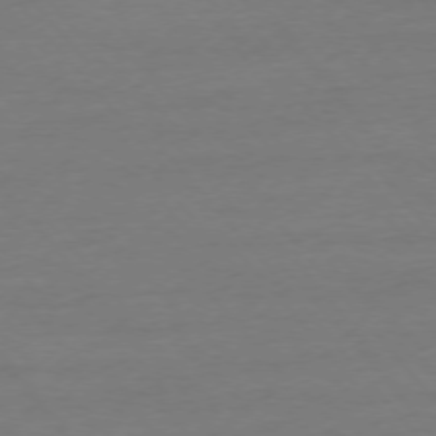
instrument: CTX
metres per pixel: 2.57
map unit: Ap
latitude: -75.9178
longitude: -93.6127
